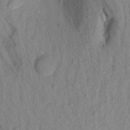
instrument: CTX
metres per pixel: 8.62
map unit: Aa
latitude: 19.8394
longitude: -147.3482
